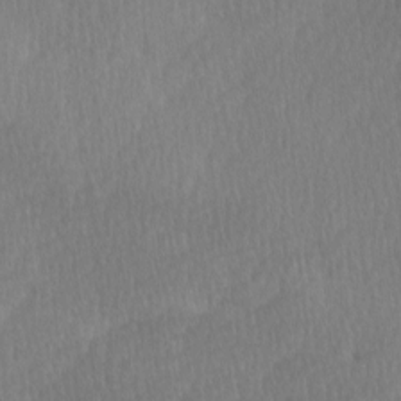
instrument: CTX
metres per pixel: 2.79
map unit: Ave
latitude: -0.4062
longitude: -114.2333
